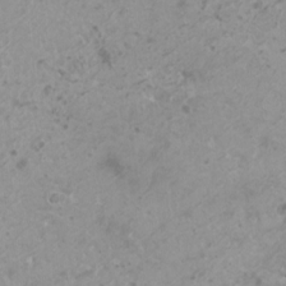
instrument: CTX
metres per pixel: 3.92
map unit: HNhu
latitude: -0.7086
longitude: 2.8407
